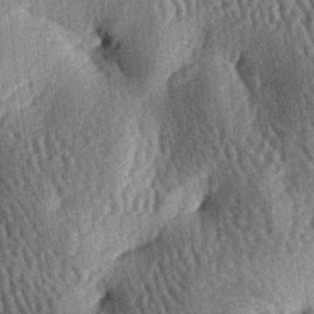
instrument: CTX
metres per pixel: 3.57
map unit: lAa
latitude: -7.0864
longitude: -127.8583
